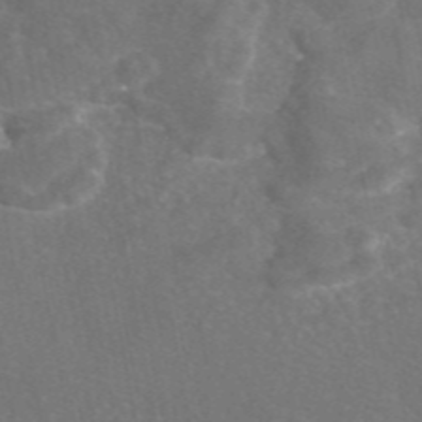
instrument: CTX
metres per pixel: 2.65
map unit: eAb
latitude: 47.1592
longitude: 109.7478
